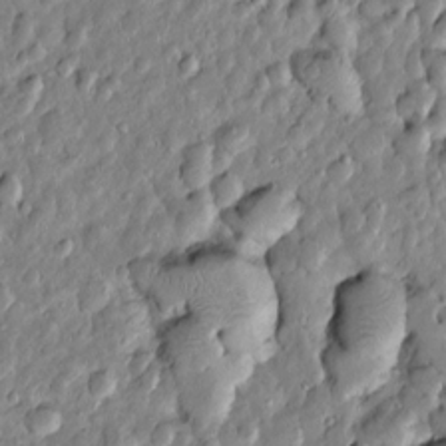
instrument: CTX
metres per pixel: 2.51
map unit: Htu
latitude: -5.8422
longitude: 157.5966
